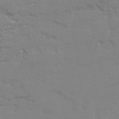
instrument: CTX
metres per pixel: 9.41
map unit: Ave
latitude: 22.9325
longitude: -131.9717
